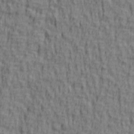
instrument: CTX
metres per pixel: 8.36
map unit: lAa
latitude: 4.8380
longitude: -114.6112
